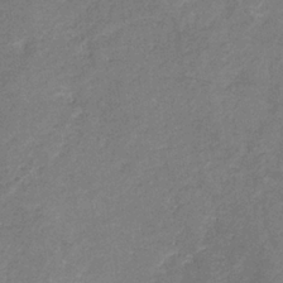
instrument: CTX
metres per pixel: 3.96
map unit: eHb
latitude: -34.4629
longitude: 74.6897
